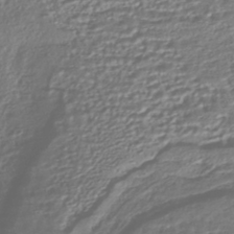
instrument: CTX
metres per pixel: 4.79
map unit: HNhu
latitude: -43.5210
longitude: 107.5210
